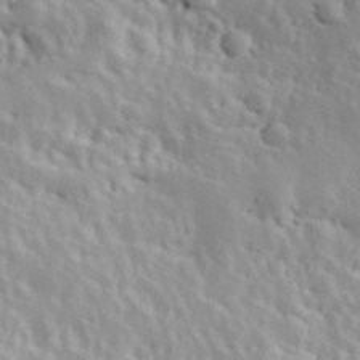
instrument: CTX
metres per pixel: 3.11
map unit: Hve
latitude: 24.9324
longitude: 145.8234
